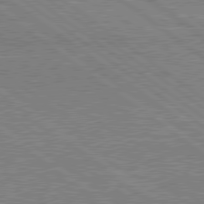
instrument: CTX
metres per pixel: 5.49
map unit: lApd
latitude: 79.5182
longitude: 167.1809
